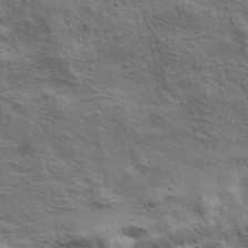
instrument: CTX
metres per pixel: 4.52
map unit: lHvf
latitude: 38.3845
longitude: -89.1592
